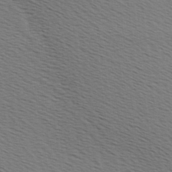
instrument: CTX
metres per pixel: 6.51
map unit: Hve
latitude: 2.7246
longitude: -125.4993
